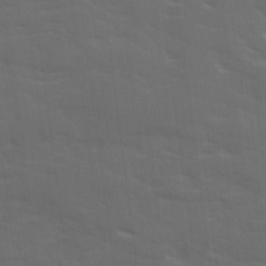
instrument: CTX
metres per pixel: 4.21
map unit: Ave
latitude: 18.5356
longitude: -130.4790
